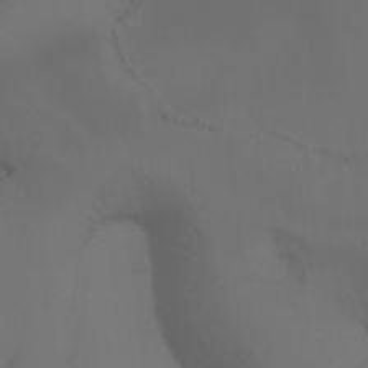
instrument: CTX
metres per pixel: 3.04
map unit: Aa
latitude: -7.4643
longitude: -72.7625
